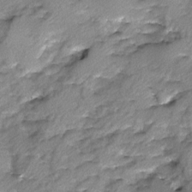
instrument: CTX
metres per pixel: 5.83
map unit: Ave
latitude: -10.1417
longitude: -117.7828
